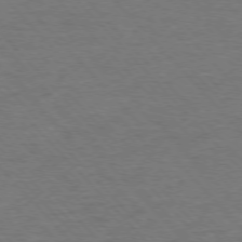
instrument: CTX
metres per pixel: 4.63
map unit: Ap
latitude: -76.6518
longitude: -95.4049
